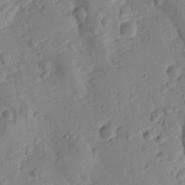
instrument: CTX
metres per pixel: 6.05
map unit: Htu
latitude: -3.5777
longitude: -176.1578
